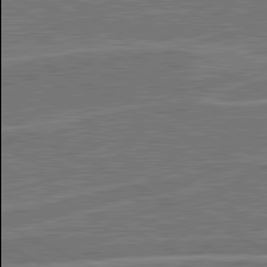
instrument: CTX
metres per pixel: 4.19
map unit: lApd
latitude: 81.4426
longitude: 122.0094
